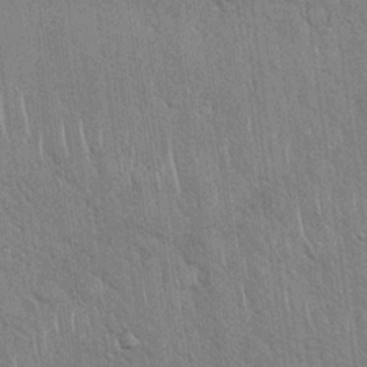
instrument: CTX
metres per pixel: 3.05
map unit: Hto
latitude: 18.6112
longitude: -52.3090
